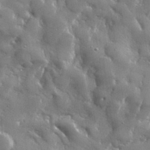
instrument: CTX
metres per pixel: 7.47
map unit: lHvf
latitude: 31.6883
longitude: -92.4034
